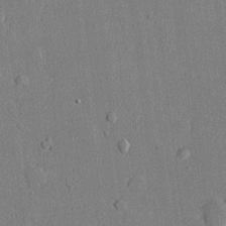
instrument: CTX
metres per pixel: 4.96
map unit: lHvf
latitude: 20.7624
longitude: 144.2173
